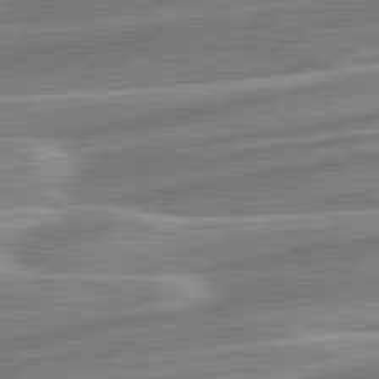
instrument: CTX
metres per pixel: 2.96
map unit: lApd
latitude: 81.6883
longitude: 127.6910
